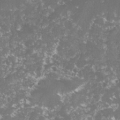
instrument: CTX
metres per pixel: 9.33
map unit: lHvf
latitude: -16.1417
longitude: -98.6490
